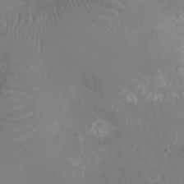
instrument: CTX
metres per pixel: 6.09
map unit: Nhu
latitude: -10.9920
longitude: -21.4616
